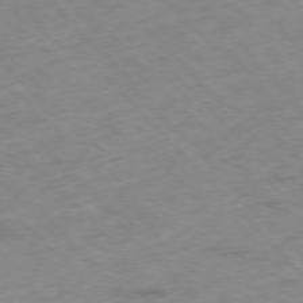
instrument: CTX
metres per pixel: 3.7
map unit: Hpe
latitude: -76.5952
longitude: -17.0647
